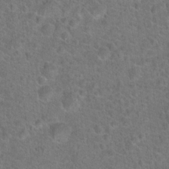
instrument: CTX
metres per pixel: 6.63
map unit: Hto
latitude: 19.1025
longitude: -43.8206
